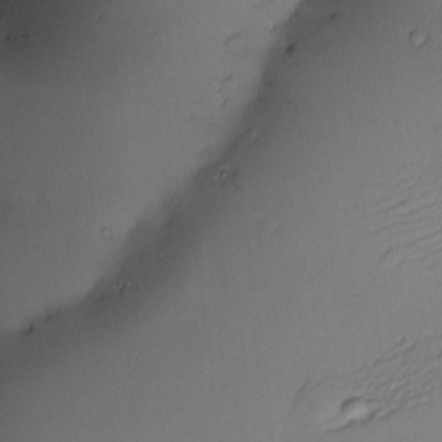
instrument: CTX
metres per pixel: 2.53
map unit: Nve
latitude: -22.4440
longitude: -138.1956
